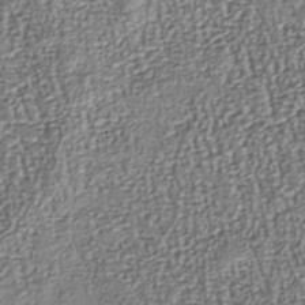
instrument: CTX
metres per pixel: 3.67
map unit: Nhu
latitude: -40.6896
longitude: -85.5371
